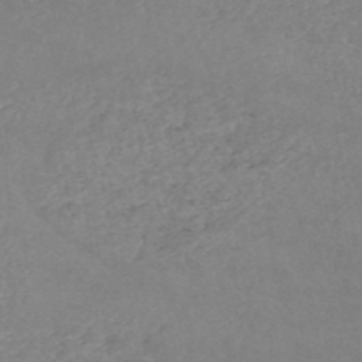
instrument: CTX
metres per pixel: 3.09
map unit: HNb
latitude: -54.3684
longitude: -34.3467
